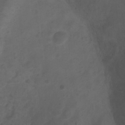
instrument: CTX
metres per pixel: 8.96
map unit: Ht
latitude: 2.2711
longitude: -22.5357
